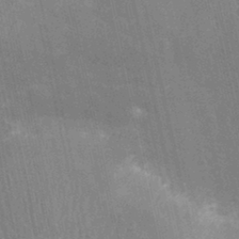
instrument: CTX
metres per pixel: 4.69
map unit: Nhu
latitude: -11.8045
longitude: -22.2333
